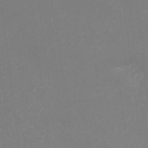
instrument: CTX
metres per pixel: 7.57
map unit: ANa
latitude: 41.9339
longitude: 28.1984
